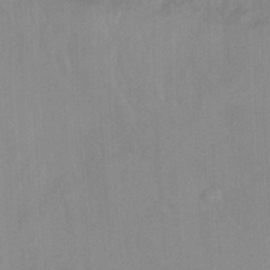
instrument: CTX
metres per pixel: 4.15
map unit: Ht
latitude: -14.2173
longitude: -54.2333
